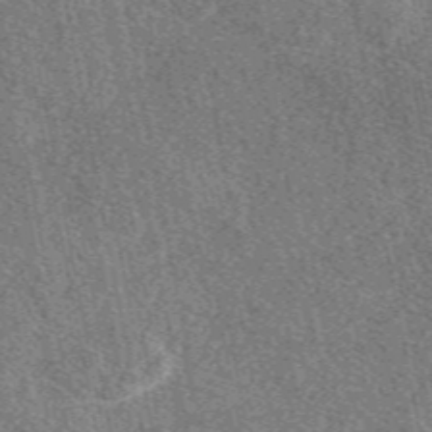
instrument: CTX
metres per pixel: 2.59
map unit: eAb
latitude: 48.0444
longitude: 120.0850
